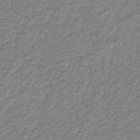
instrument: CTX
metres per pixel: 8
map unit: lHb
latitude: -41.8800
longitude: 70.2551
